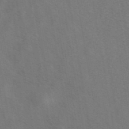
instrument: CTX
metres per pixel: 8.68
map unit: eAb
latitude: 42.3845
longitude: 107.9367
